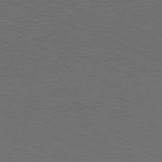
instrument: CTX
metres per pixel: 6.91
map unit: Hpe
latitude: -82.0472
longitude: 20.7274
